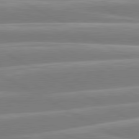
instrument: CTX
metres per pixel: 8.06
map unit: lApd
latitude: 80.4979
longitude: -134.2144
